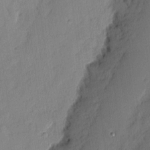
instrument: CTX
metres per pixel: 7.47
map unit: eHh
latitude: 2.7435
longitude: -77.2159
